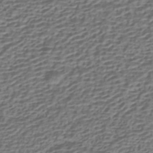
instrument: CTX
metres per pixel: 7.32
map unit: HNhu
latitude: -42.1605
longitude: 107.1054
